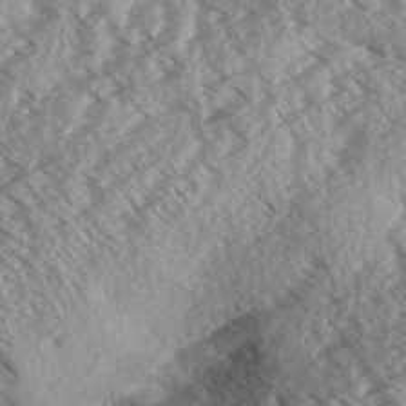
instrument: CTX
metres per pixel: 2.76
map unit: Aa
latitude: 33.0836
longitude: -140.3278
